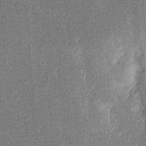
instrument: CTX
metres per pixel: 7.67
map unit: eHh
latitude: 8.6491
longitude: -73.6316
